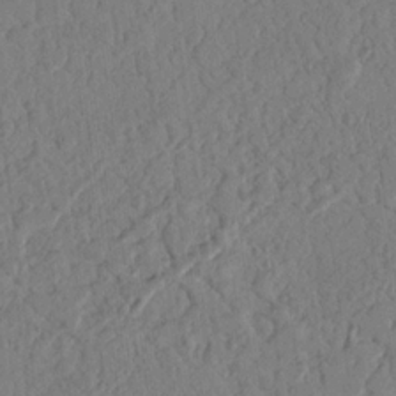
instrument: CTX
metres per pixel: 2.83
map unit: Nhu
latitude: 17.8017
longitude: -78.0444
